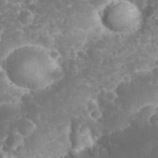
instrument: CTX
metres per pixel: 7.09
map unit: eHh
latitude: 32.5546
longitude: -62.3845
